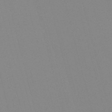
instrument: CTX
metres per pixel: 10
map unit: eHb
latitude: -50.5007
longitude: 75.2376
